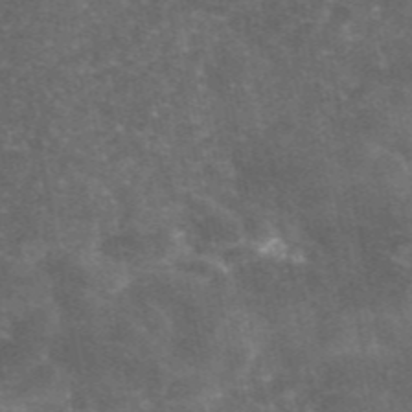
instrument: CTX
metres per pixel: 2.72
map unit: eAb
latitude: 46.3279
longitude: 119.4643
